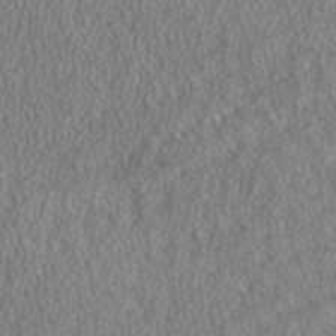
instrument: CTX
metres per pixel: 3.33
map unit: ANa
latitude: 39.6127
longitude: 24.5574
